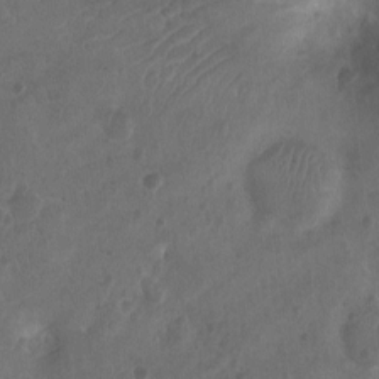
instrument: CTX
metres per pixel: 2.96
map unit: Nhu
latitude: -10.5385
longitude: -21.3104
